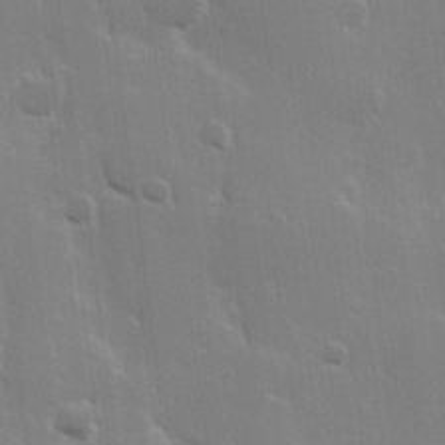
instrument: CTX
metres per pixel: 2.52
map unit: Hve
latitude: 23.3482
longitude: 146.9353
